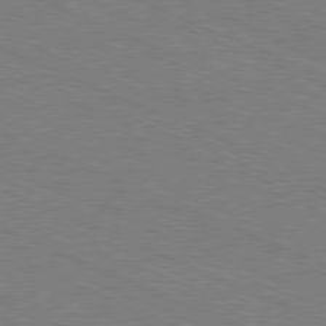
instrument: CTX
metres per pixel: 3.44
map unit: Ap
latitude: -80.8975
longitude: -74.6302
